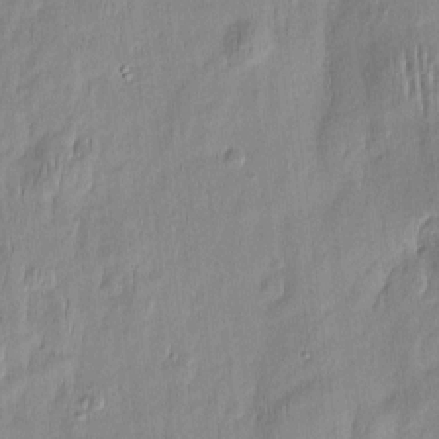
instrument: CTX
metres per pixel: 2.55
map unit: Htu
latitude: -5.8611
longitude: 174.5006
